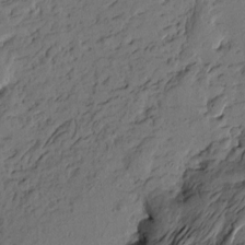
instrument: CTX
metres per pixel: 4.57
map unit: Htu
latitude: -3.7855
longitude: -177.1781
